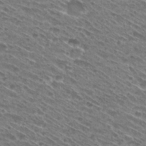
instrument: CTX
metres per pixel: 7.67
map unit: Hto
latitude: 29.0269
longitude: -45.1025
